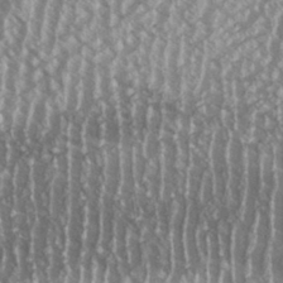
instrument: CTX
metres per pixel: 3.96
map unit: Aa
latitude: 33.4049
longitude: -140.3656
